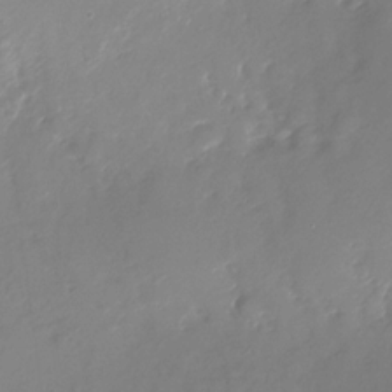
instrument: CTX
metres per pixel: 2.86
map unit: Nhu
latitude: -28.5952
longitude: -79.8961
